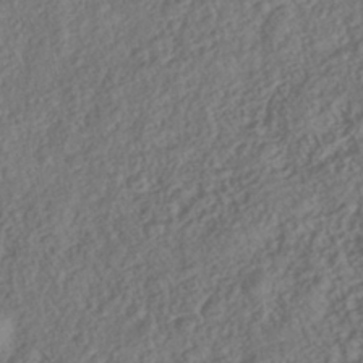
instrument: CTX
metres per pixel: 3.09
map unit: Nhe
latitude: -41.6911
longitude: -111.8961
